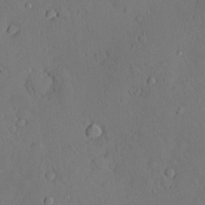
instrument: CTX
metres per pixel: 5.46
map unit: Hve
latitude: -10.6141
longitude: 176.2739
